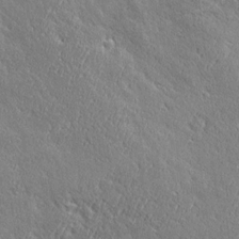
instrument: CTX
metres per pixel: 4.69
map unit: Ave
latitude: 20.4790
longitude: -136.0822
